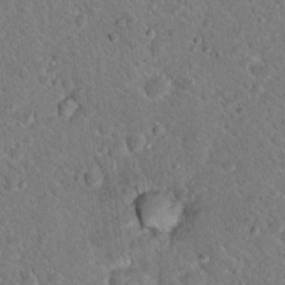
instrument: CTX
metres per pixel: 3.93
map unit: Hto
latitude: 19.1592
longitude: -33.4615
